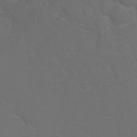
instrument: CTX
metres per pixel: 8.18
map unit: Hto
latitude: 5.8583
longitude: -30.8380
